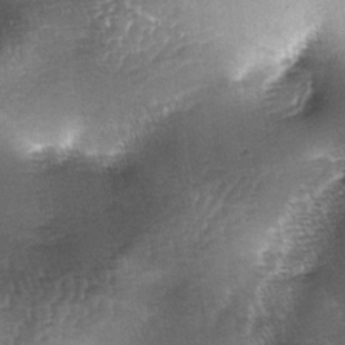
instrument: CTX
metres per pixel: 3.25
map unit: lAa
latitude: -4.9352
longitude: -128.4412
